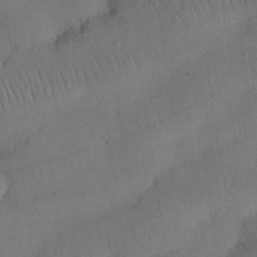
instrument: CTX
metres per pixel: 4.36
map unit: Nhu
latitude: 27.1025
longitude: -69.0270
